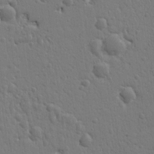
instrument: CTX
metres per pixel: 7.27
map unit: Ht
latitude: 10.1200
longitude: -77.3292
